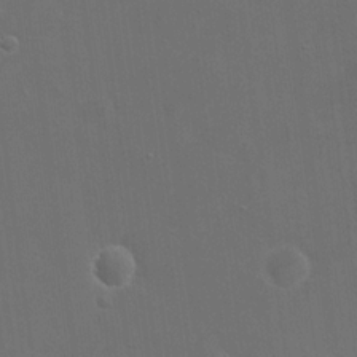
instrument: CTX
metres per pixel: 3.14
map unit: eHh
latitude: 19.9150
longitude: -66.5356
